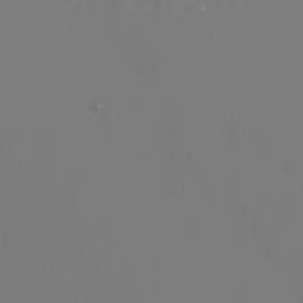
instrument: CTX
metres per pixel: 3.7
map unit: eHh
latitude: -6.4629
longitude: -84.1767
